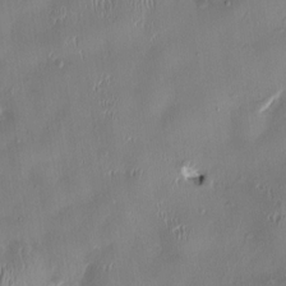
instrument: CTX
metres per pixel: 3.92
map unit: HNhu
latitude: 1.2348
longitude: -5.0080
